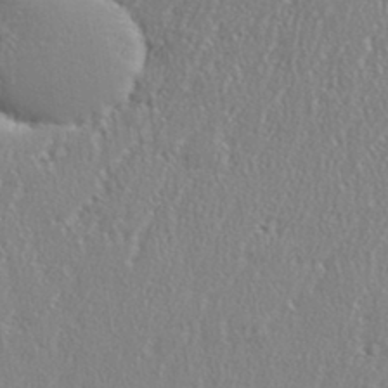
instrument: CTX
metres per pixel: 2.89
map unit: eHh
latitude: 35.0269
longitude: -132.2900
